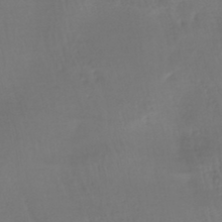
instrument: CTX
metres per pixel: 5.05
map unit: HNhu
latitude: -45.1242
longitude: 96.9542
